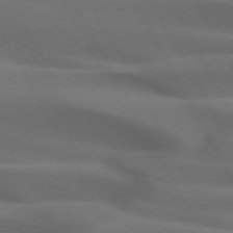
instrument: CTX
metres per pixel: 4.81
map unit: lApd
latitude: 72.1767
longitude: -50.9135
